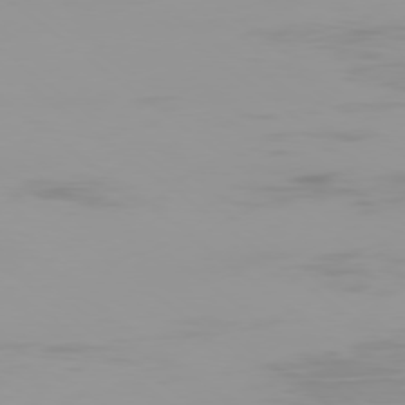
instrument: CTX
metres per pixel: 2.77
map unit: Ap
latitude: -78.8975
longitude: -95.7828
